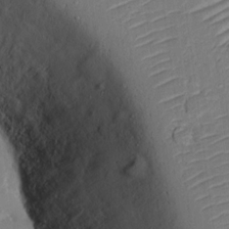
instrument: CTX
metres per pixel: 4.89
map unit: eHh
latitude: 14.1200
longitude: -70.9702
